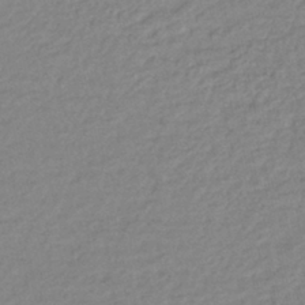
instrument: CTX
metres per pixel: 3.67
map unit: lHb
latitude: -41.5777
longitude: 76.1228
